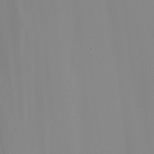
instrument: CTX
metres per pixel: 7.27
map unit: Nhu
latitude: -7.5210
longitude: -75.9717
